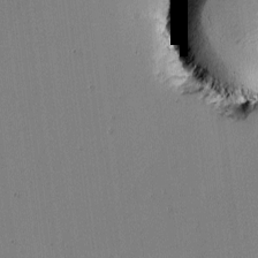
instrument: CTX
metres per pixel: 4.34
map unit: lAvf
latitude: -2.1416
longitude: -106.8569
